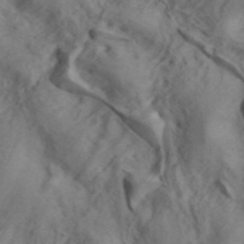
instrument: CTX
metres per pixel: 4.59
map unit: ANa
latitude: 41.3104
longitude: 15.0109
